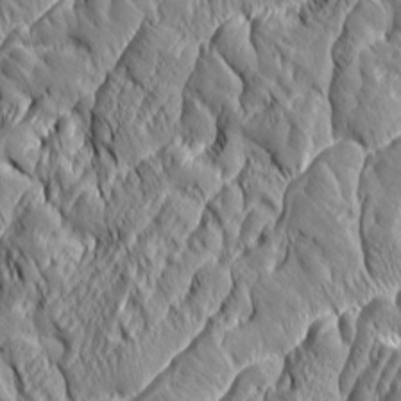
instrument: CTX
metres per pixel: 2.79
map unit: Aa
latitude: 7.1025
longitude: -129.1025
